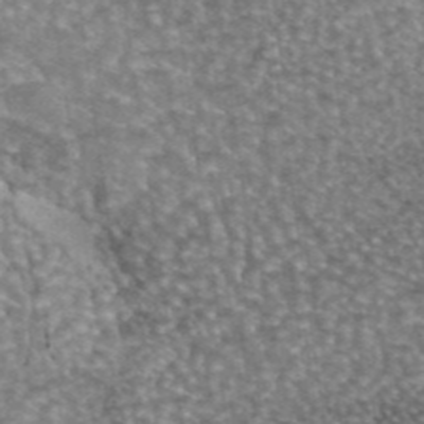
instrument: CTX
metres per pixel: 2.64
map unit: eAb
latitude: 45.0647
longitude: 105.2754
